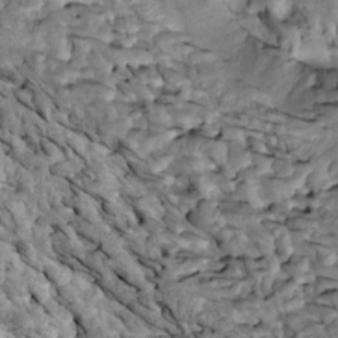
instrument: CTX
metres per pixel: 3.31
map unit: Htu
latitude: -2.7841
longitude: 149.2376
